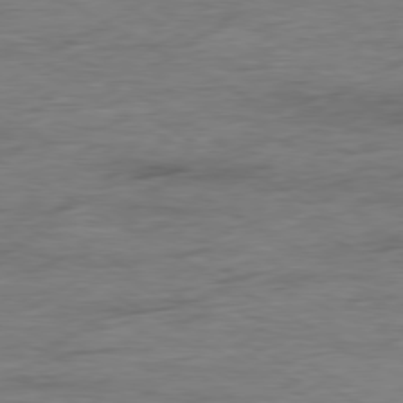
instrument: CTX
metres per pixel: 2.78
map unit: Ap
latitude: -79.7288
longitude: -83.5749
